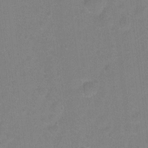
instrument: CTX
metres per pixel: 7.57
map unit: Hto
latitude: -5.6155
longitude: -35.5749
